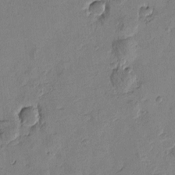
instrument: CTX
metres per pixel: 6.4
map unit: Htu
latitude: -3.5966
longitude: -176.4034
